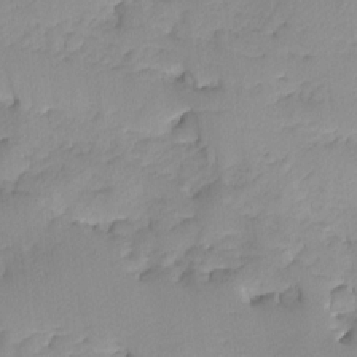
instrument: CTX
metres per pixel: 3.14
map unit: Ave
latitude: -8.8786
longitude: -117.1025
